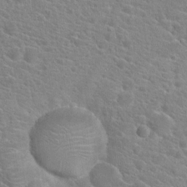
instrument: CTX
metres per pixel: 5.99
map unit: Hto
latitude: 20.6869
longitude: -39.2726
